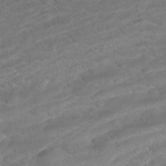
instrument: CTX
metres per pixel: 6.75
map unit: ANa
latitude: -43.1620
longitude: 108.2550
